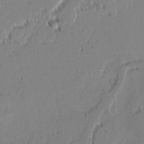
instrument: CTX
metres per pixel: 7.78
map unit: lAvf
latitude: 2.1766
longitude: -106.9325
